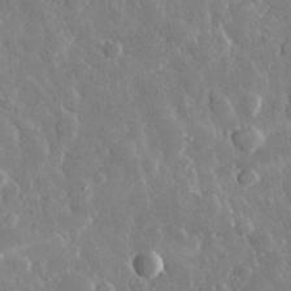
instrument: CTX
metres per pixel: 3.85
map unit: lHvf
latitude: 33.6883
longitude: -87.2348
